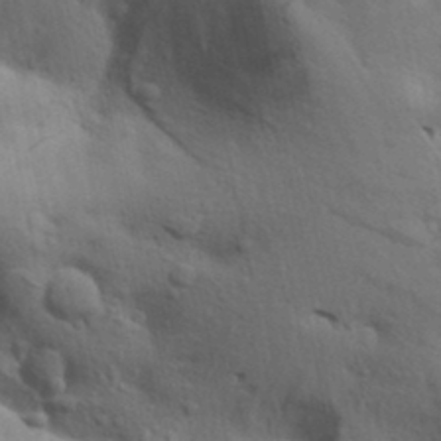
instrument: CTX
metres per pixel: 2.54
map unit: lAa
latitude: 19.1025
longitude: -138.6301
